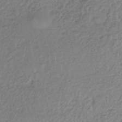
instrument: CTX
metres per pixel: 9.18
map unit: lHb
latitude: -37.7666
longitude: 68.7463
